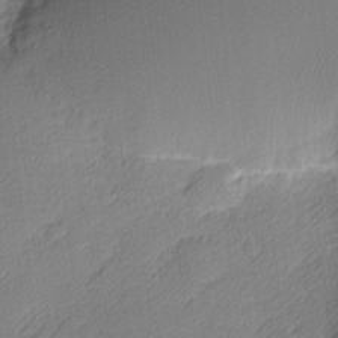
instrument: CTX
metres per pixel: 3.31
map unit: Nhu
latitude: 2.2711
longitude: -75.4993
